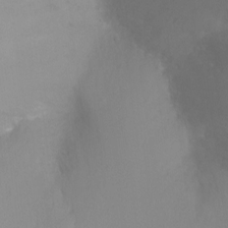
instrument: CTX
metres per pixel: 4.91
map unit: Ht
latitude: -6.6707
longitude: -33.6316
